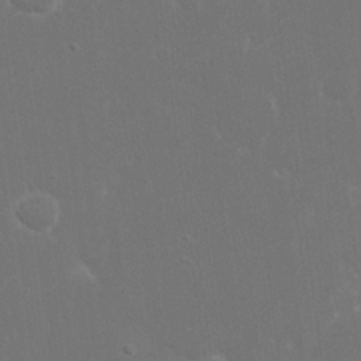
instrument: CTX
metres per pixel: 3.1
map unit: eHh
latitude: 16.3467
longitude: -72.2901
